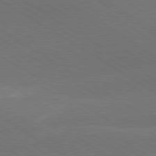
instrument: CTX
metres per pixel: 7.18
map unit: lApd
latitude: 78.7813
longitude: -51.5749
